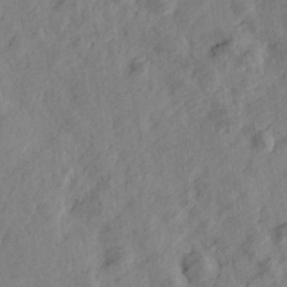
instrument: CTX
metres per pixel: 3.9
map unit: lHvf
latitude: 14.9892
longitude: 178.8408
